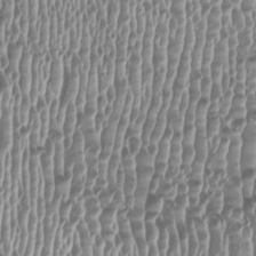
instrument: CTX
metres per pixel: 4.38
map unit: HNhu
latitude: -1.3132
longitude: -0.2711
